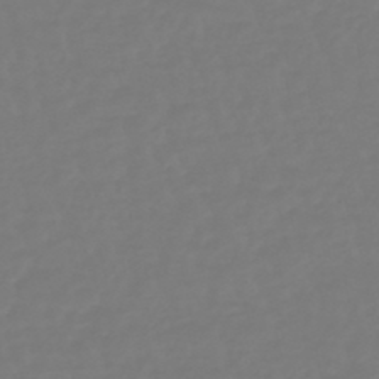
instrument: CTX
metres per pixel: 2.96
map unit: eHb
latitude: -46.4818
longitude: 81.2943
